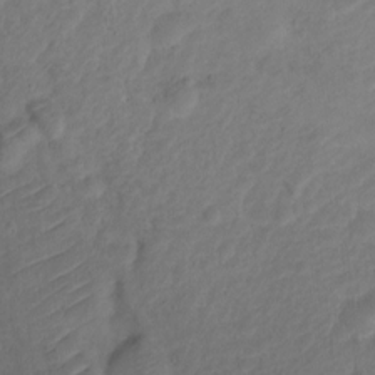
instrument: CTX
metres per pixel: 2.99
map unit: Ht
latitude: 0.3845
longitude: -34.7813
